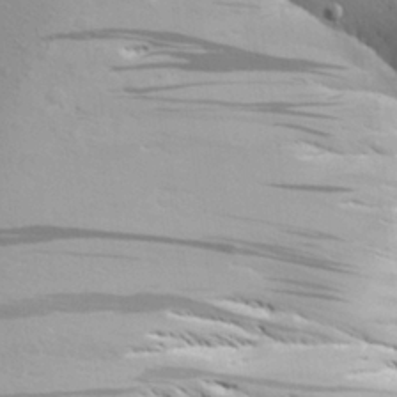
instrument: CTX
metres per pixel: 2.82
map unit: Aa
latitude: 26.3278
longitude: -144.1767
